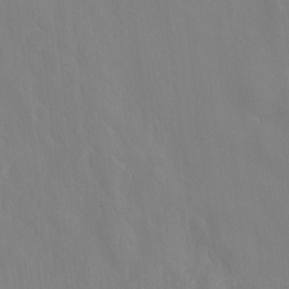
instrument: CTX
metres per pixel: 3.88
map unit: lAvf
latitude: 7.4048
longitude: 166.4062
